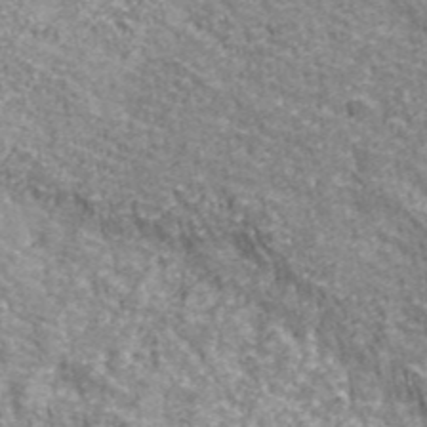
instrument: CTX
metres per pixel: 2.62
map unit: eHh
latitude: 43.5938
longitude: -90.6490
